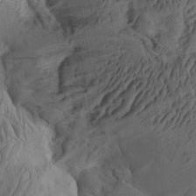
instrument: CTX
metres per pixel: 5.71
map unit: eHh
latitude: -1.6533
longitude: 16.1606
